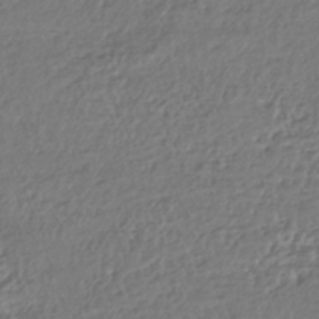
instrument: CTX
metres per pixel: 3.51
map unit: HNhu
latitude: -43.6721
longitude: 107.5777
